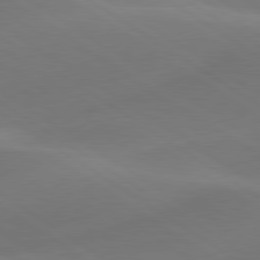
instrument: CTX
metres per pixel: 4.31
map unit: lApd
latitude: 79.8017
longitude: -90.9892
